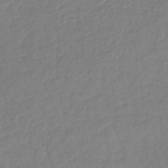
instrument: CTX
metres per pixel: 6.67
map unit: lHb
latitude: -40.9919
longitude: 71.2754
